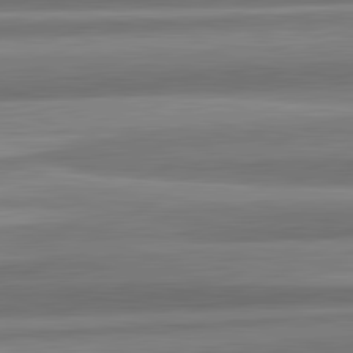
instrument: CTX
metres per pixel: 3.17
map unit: lApd
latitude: 82.6301
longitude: 178.5573
